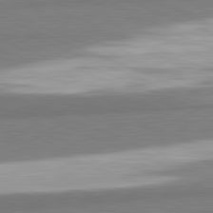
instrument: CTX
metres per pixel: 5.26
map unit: lApd
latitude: 82.1766
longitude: 174.0661
